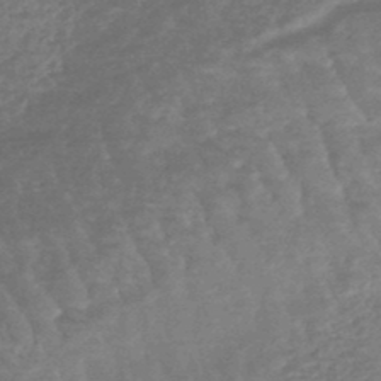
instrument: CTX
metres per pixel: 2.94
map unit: lHb
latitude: -45.0109
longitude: 79.6910
